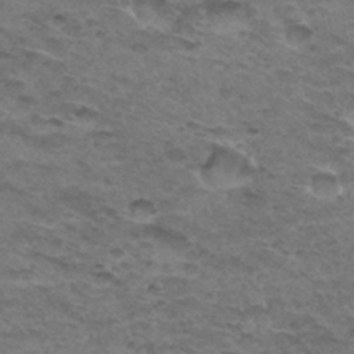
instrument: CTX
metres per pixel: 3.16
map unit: Hto
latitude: 33.0836
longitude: -47.4049
